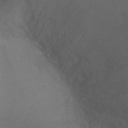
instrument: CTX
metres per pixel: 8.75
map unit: Ht
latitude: -2.2361
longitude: -18.1766
